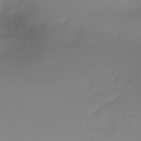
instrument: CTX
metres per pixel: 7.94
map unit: Ht
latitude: -16.1606
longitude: -50.6301
